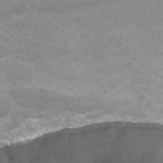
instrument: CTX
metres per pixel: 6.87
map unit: Nhu
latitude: -7.1431
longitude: -51.1403
